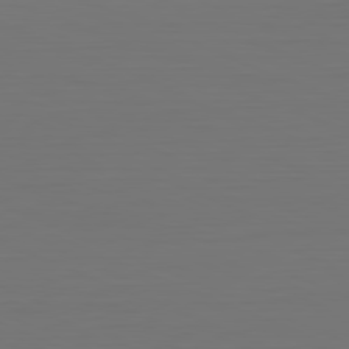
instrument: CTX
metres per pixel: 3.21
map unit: Hpe
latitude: -81.7100
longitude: 7.7477
